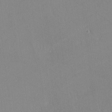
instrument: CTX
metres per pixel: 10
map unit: lHvf
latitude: -12.0094
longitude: -100.0444
